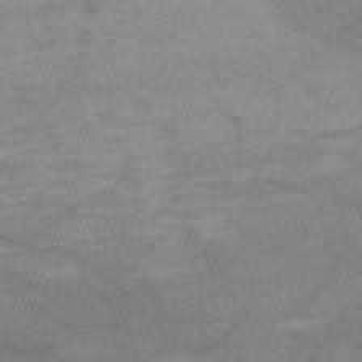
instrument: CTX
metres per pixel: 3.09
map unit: HNb
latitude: -54.4251
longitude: -44.4979
